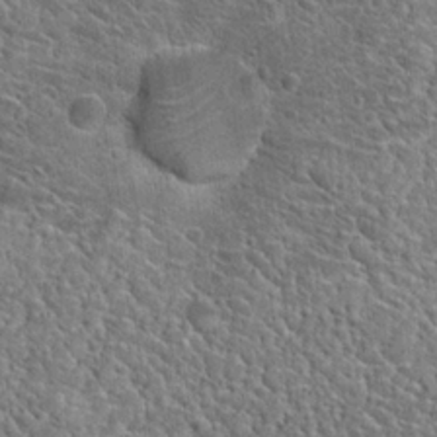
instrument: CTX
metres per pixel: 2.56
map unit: Hto
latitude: 19.4237
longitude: -37.1592
